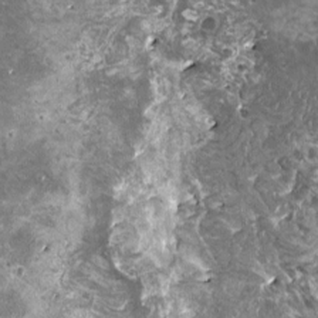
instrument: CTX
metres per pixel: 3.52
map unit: HNhu
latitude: 0.5167
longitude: 6.6896
